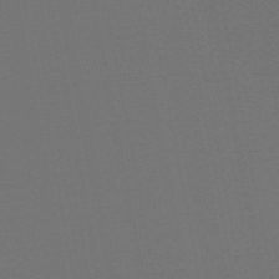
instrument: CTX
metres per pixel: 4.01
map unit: HNb
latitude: -47.6533
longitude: 56.1795
